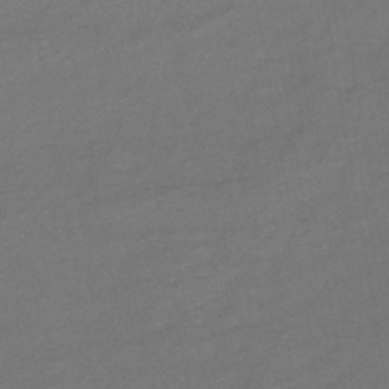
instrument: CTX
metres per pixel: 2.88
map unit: lHb
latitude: -42.7841
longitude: 76.4062
